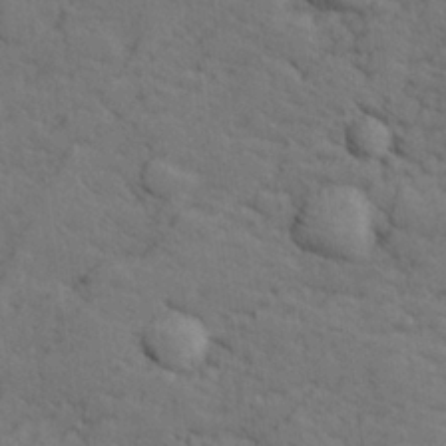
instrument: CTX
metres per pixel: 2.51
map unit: lHvf
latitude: 26.1578
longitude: 142.9919
